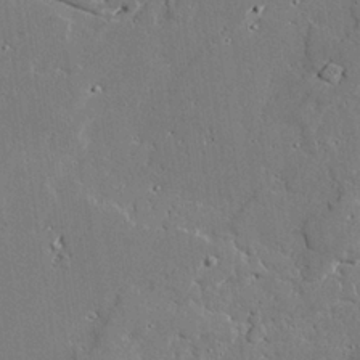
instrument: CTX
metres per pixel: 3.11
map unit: lAvf
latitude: 25.1592
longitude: -110.0444
